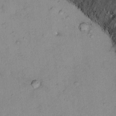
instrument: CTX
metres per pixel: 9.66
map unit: Ht
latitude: 13.6694
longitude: -40.4223
